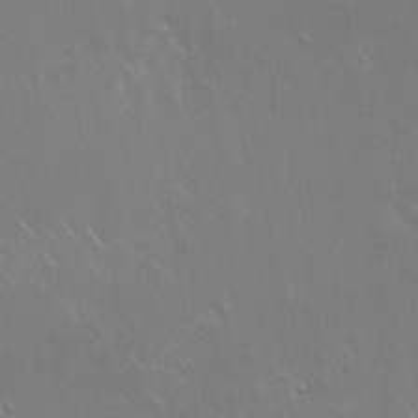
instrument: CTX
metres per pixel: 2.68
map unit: Hto
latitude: 18.2900
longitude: -56.9324
